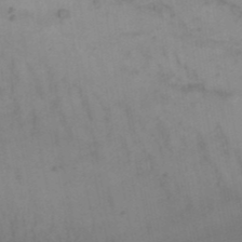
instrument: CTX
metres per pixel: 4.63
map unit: Nhu
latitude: 26.8002
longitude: -69.8961
